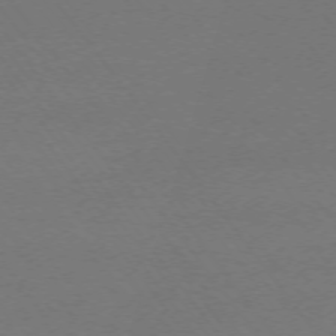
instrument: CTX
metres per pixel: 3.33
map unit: Ap
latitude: -74.2362
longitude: -72.2145
